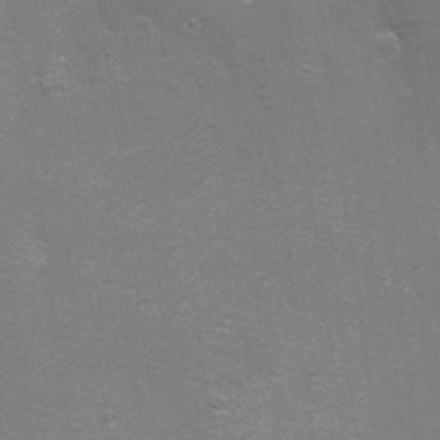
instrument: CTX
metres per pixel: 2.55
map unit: eHh
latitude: -6.9163
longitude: -78.8947
